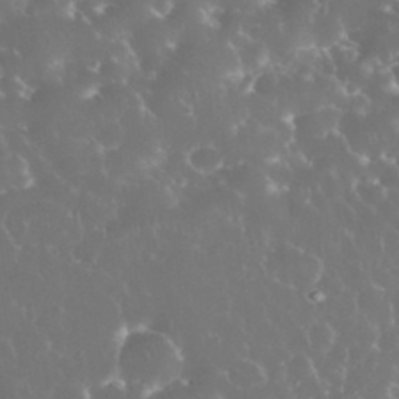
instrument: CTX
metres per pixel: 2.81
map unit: eHh
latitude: 34.2333
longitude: -63.2348
